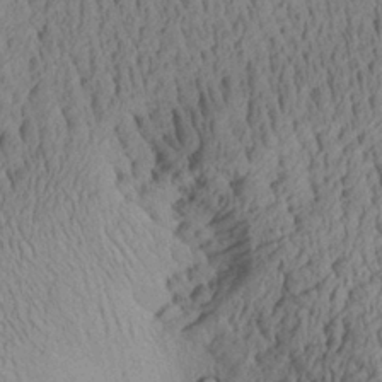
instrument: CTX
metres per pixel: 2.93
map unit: Aa
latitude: 27.5749
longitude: -135.0458
